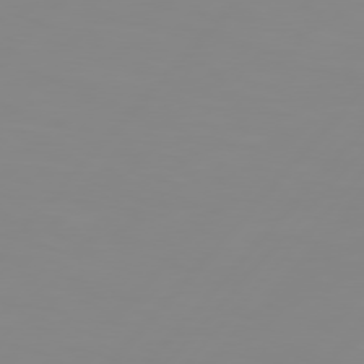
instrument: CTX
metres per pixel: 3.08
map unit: Hpe
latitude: 77.1592
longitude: -139.9339
